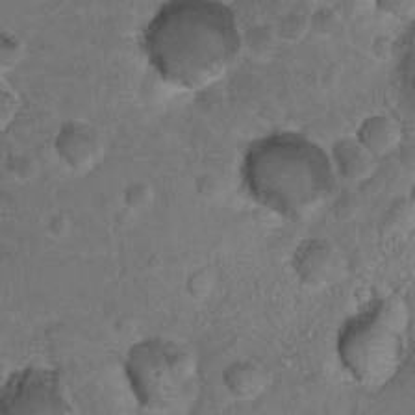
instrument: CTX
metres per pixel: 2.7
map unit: Nhu
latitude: 17.8394
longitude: -32.7624
